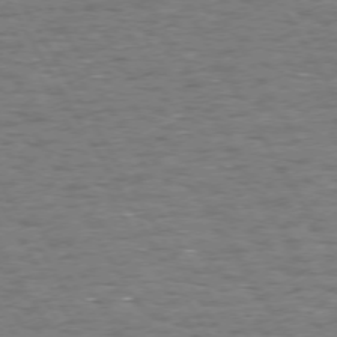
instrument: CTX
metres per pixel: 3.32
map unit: Hpe
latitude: 72.5357
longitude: -123.2159
